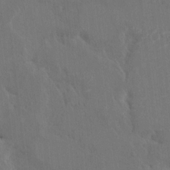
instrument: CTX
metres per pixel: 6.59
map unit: HNhu
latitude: 6.4223
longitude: 3.8989
